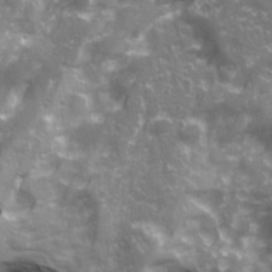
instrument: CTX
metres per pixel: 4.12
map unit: Ave
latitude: 20.8002
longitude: -132.7624
